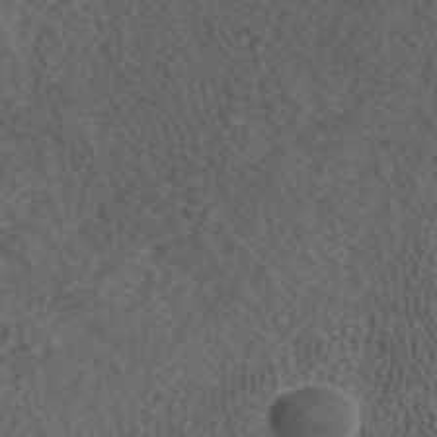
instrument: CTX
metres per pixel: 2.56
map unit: ANa
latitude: 42.3656
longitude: 33.7100
